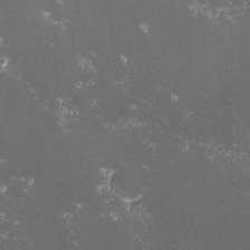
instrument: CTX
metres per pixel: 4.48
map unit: lHvf
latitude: -13.8800
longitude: -102.0444
